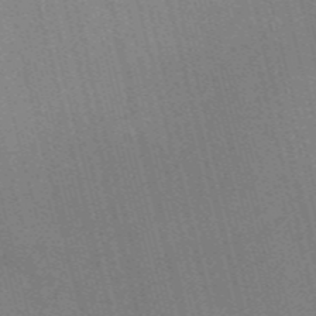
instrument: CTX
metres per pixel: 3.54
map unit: Nve
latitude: -57.8800
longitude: 62.1794
